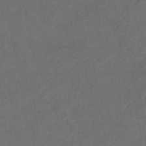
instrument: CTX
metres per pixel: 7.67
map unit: eHb
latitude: -32.4062
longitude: 72.5196
